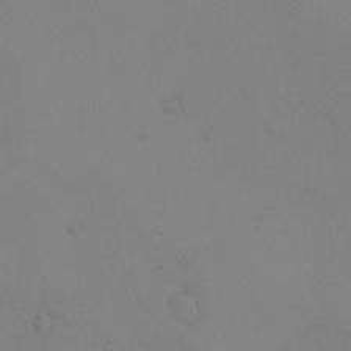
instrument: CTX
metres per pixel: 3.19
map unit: eHh
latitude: -9.8044
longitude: -67.6316
